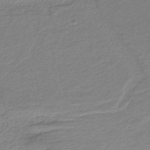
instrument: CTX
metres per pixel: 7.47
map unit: HNb
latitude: -36.0094
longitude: 58.7085
